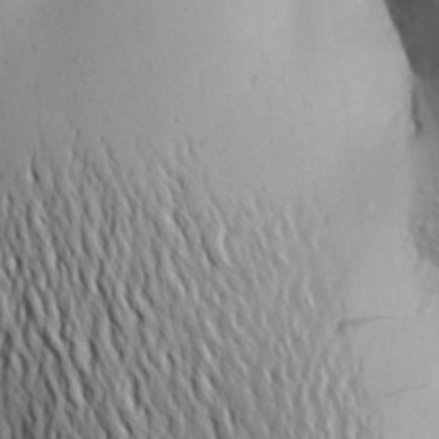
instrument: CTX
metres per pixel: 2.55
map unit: Aa
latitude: 25.7827
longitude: -149.4426
